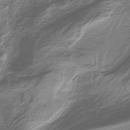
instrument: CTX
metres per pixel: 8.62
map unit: HNb
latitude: -34.0850
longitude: 58.2928
